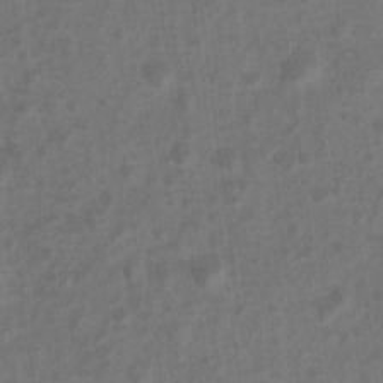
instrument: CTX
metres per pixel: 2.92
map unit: Nhu
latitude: 8.4790
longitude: -22.3845
